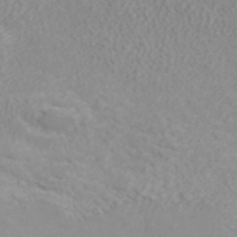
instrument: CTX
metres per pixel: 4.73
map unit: ANa
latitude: 40.3467
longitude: 22.5385
